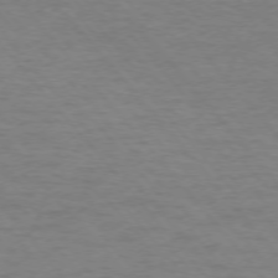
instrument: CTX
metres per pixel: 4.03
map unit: Ap
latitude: -75.7856
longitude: -70.3089
